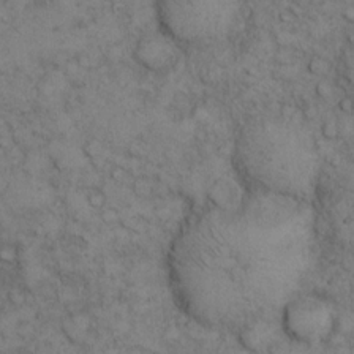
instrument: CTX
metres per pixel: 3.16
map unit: eHh
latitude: 14.2712
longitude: -63.5938
